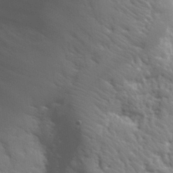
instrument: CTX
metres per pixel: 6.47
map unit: lHvf
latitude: 33.5560
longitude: -82.1011
